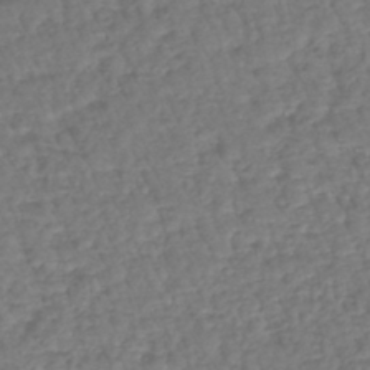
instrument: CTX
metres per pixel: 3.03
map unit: lHb
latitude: -38.1417
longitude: 69.7855
